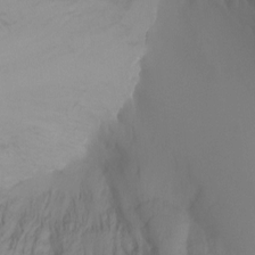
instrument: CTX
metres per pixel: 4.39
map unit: Ht
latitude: -5.1620
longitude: -26.7246
